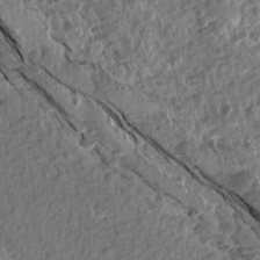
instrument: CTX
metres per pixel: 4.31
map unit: Aa
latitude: 14.4034
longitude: -144.1955
